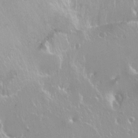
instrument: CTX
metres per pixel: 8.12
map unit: Nhu
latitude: -6.5573
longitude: -48.1011
